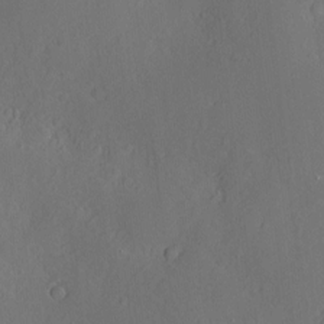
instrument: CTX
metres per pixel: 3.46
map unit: Nve
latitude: -9.0675
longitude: 175.7666
